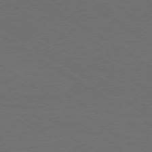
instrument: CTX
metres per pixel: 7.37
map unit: Ap
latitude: -79.6344
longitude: -65.2726
